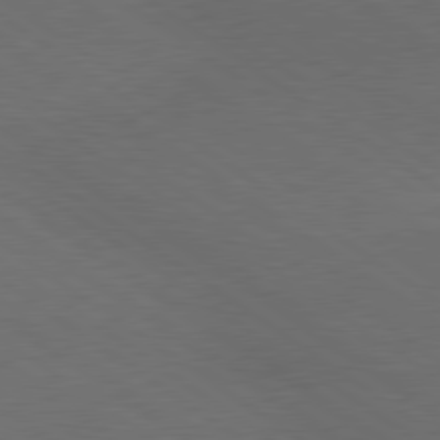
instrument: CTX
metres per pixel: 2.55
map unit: lApd
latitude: 79.6127
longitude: -177.6883
